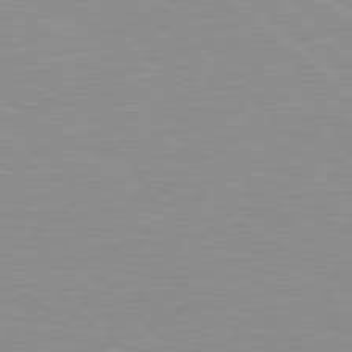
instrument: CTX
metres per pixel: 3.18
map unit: Hpe
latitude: 78.7058
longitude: -125.5560
